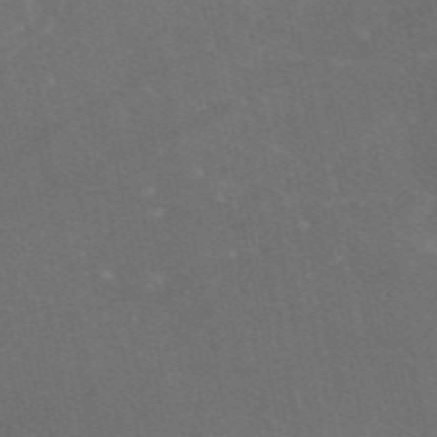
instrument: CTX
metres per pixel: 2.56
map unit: eAb
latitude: 47.2726
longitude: 116.1794
